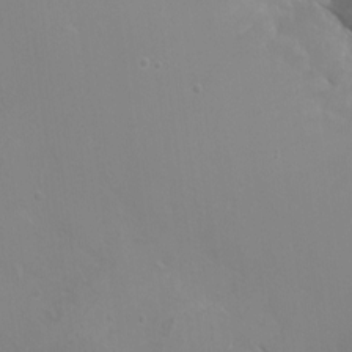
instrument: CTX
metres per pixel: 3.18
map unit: HNhu
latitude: 3.8772
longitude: -1.9717
